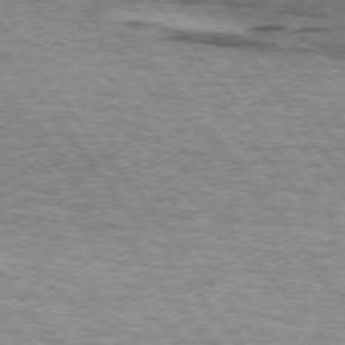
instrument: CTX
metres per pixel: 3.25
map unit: lApd
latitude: 73.7639
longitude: -77.1214
